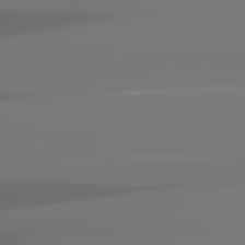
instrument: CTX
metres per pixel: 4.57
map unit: lApd
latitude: 82.1577
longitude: -146.4601
